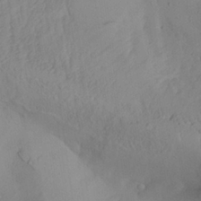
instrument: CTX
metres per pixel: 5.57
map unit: Aa
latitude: 28.3089
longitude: -133.7639
